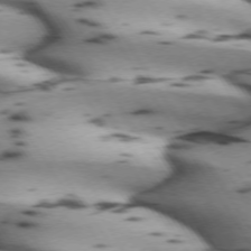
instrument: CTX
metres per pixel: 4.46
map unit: lApd
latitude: 72.4979
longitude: -53.3104
